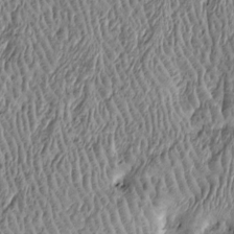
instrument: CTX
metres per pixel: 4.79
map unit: Htu
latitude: -6.0661
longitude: 159.3888
